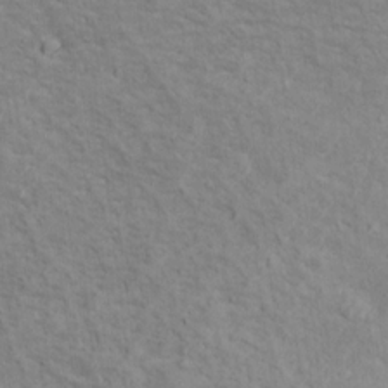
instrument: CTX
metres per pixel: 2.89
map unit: Ht
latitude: 12.7058
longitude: -39.8961
